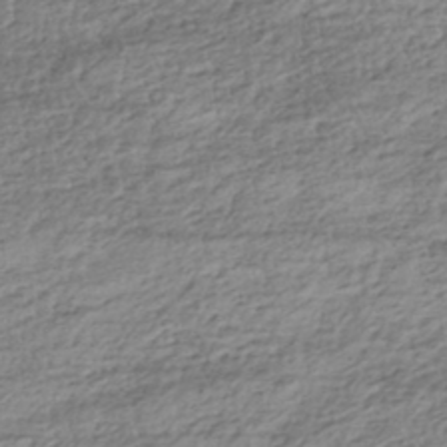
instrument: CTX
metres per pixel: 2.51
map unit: HNhu
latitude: -43.2753
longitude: 105.8233
